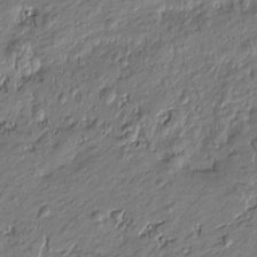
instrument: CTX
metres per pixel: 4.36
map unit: Htu
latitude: -7.0675
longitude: 177.1242
